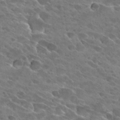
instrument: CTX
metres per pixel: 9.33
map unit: Hto
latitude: 26.9136
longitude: -42.1389
